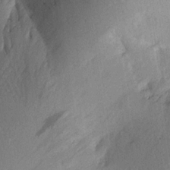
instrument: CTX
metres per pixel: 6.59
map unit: Aa
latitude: 19.0269
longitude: -144.4601
